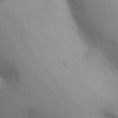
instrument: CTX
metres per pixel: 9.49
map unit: eHh
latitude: 24.2522
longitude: -79.3860
